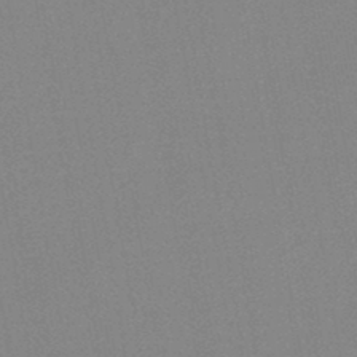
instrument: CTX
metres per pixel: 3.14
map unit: HNb
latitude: -44.7274
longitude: -40.3089
